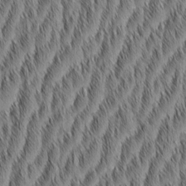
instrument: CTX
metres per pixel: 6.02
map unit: Aa
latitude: 6.1200
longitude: -130.2523
